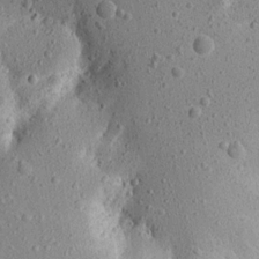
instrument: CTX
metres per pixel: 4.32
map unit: Aa
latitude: 15.1026
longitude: -141.9528
